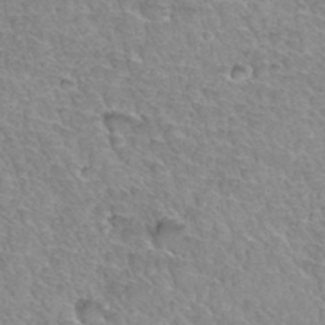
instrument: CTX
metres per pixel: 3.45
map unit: Hto
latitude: 34.8002
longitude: -46.1011
